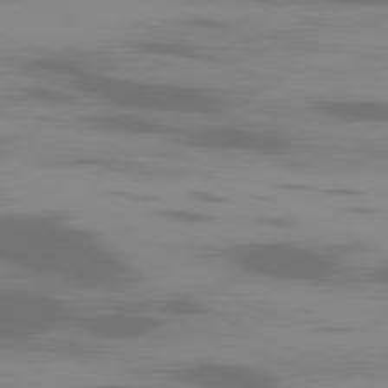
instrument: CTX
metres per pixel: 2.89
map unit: Ap
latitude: -81.2376
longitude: -62.3845
